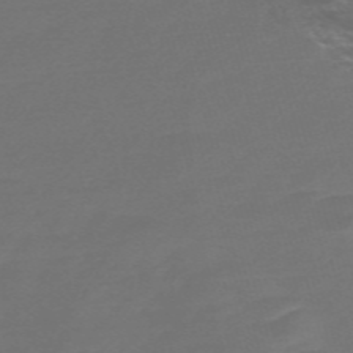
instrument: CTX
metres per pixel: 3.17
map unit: Nve
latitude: -58.5006
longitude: 56.8030
